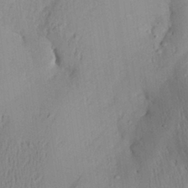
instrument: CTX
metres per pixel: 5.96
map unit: Aa
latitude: 29.2726
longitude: -135.4804
